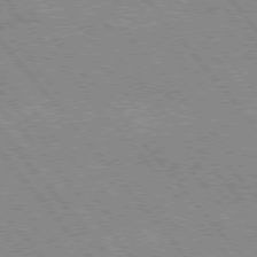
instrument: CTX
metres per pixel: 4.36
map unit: Hpe
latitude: 75.6694
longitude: -150.2522
